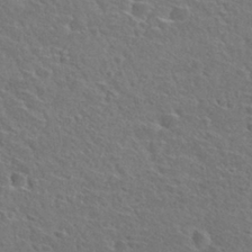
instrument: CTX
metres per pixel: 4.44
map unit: Nhu
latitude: 29.8583
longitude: -48.7057
